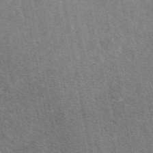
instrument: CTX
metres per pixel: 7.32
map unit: eAb
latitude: 48.0822
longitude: 116.6518
